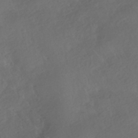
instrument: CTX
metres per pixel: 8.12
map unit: HNhu
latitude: -39.8423
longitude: 96.9542
